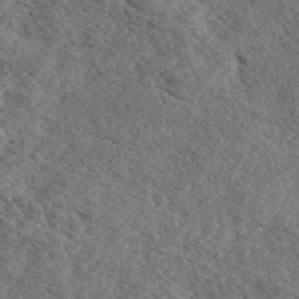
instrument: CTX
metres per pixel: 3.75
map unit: eHh
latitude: 35.7638
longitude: -139.7827
